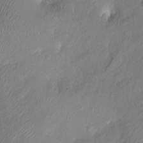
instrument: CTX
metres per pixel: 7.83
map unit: Ht
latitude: -16.2740
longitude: -41.9528
